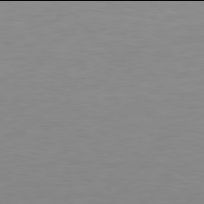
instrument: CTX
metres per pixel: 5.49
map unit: Hpe
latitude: 77.9906
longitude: -122.2334
